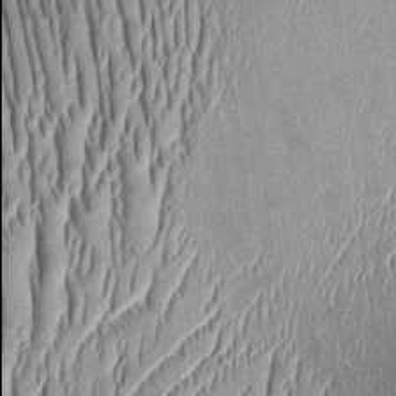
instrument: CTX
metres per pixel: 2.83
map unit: Htu
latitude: -1.2754
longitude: 150.0094
